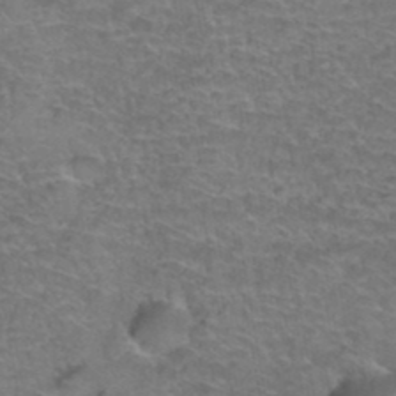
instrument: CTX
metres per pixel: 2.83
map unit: Hto
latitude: 38.2522
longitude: -42.3467
